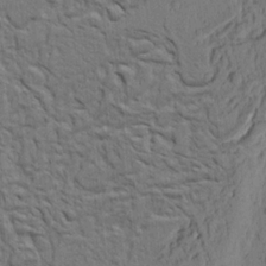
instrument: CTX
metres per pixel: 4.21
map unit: Ht
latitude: 7.7827
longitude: -76.2522
